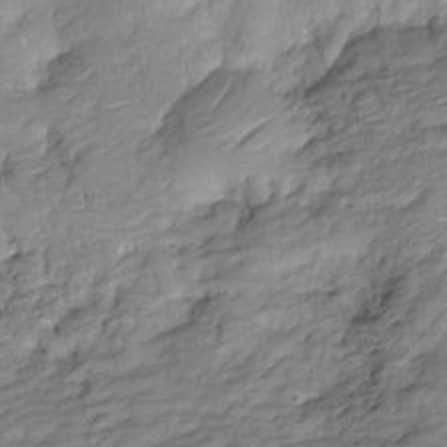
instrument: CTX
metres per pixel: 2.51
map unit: HNhu
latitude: -20.7841
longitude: 84.5762
